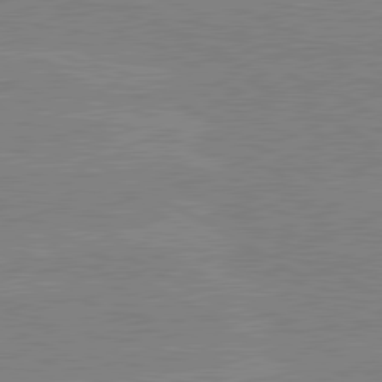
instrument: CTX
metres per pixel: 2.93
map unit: lApd
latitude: 80.4412
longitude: -126.3467
